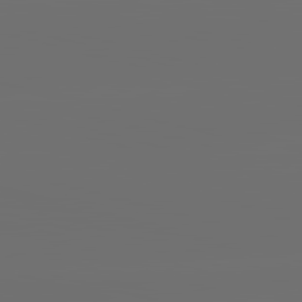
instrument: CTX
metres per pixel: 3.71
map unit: lApd
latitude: 83.6316
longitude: -131.9151
